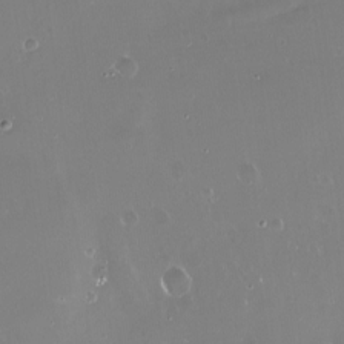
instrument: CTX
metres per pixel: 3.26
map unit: Nve
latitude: -18.4629
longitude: -60.1766
